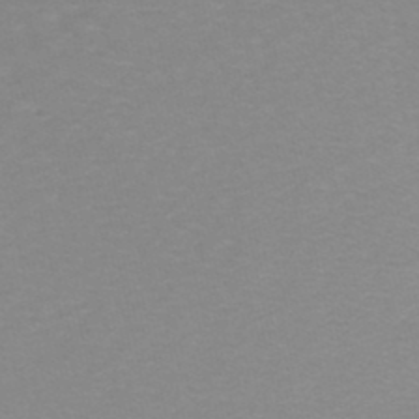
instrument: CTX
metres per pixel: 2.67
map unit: lHb
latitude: -46.9352
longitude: 64.8786
